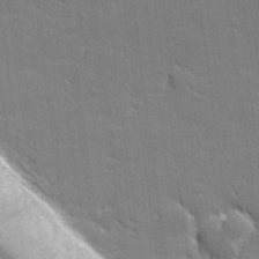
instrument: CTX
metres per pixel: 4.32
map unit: lHvf
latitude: 26.5168
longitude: 142.3495
